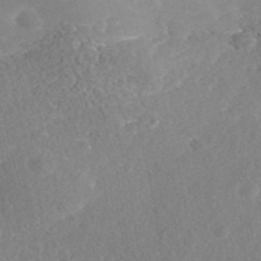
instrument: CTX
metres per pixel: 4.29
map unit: Nhe
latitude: -41.4454
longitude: -111.1403
